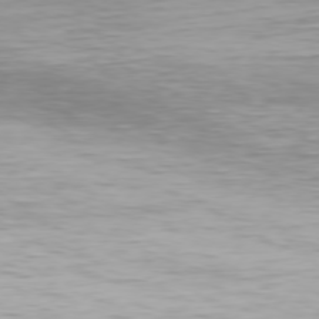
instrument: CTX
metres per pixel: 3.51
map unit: Hpe
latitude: 75.8961
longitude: -128.9325
